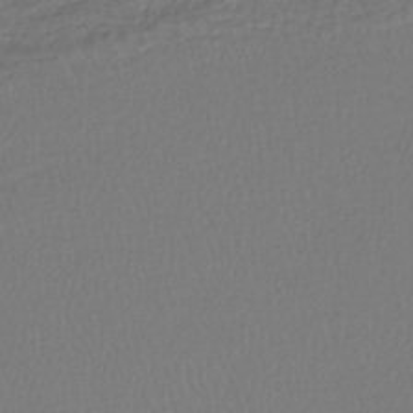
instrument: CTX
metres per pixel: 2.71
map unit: lHb
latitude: -42.6140
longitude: 74.3685
